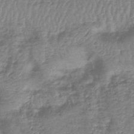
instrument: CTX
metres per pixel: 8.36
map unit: lHb
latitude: -42.7463
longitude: 80.7841
